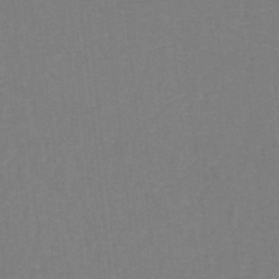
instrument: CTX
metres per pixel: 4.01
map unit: eHh
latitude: -42.2928
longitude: -32.7813
